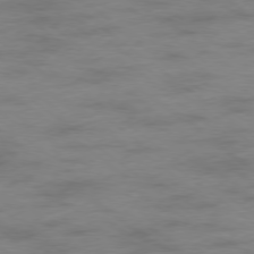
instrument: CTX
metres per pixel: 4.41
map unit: Hpe
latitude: -78.9541
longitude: -19.1970
